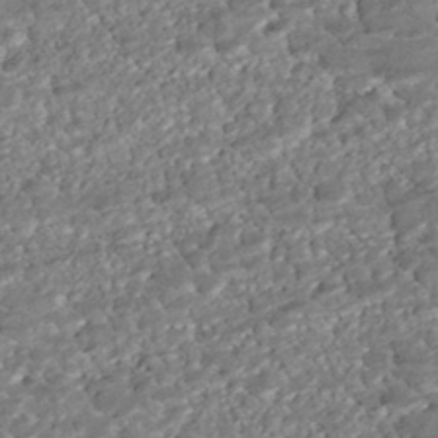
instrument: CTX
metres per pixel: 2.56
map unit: ANa
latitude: -43.1431
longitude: 107.6911
